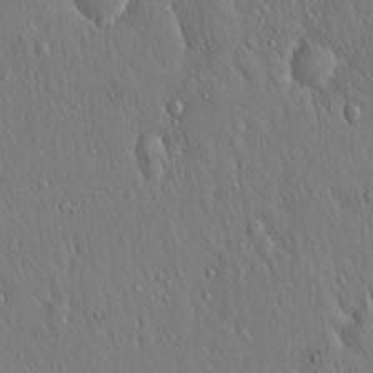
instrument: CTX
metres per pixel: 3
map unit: Hto
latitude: 17.5938
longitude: -58.4601
